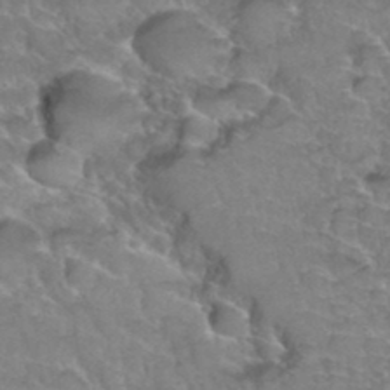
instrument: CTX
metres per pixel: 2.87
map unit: Hto
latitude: 35.8772
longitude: -45.1592
